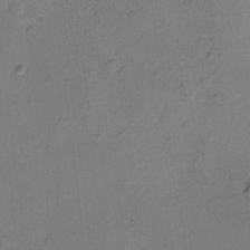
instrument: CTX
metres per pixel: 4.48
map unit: Hto
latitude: 7.1781
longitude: -62.3845
